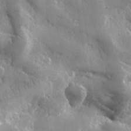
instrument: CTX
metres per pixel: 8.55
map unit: lHvf
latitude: 31.5938
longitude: -92.5545
